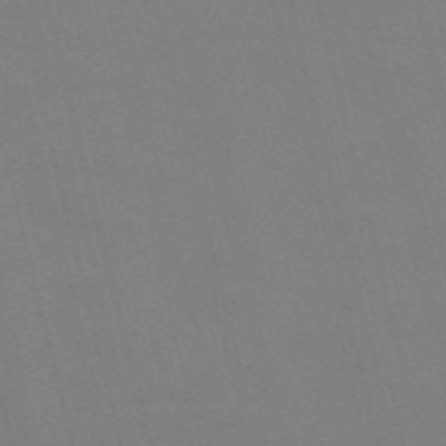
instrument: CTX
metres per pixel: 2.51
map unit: Nve
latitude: -58.1227
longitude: 61.5777
